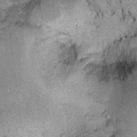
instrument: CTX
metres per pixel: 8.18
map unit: Ht
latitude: 10.2523
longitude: -38.6679
